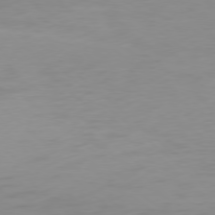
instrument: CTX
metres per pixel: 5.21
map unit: Ap
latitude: -78.2172
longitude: -67.4804
